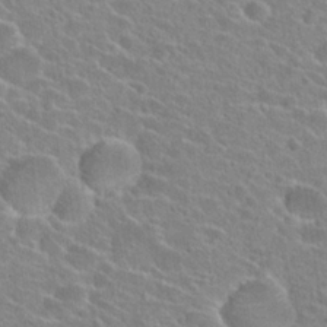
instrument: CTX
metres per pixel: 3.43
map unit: Hto
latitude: 24.3278
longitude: -45.1214
